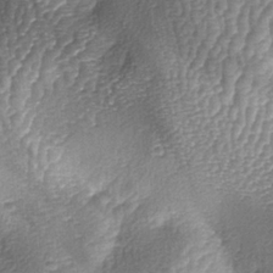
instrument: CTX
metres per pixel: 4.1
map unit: lAa
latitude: -5.7288
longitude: -128.1389
